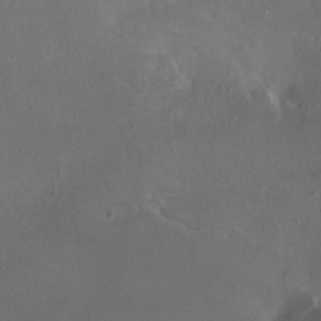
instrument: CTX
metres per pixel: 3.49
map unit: HNhu
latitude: 5.3482
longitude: 8.0472
